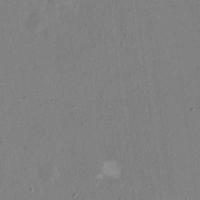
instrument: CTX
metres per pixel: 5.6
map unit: eHh
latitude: 17.4426
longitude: -70.3656
